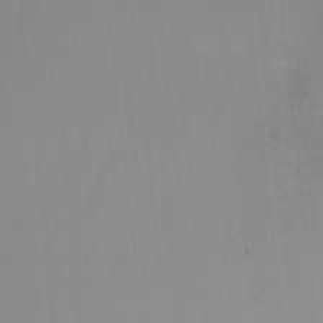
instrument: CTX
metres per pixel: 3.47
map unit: Ht
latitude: -10.4440
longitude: -45.8583
